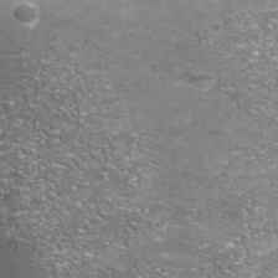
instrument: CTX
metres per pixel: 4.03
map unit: Nhu
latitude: -41.2187
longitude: -84.7624
